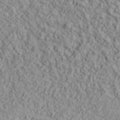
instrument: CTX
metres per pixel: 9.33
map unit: lHvf
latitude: 38.5924
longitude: -90.0255
